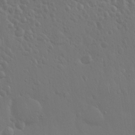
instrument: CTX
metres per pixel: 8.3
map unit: Hto
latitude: 19.5560
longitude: -56.5356
